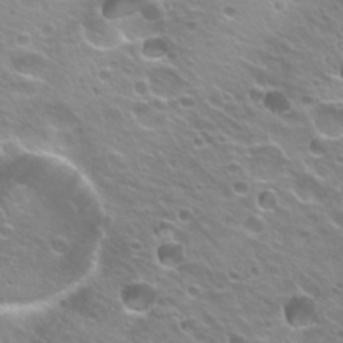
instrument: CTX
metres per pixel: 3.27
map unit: Hto
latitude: 22.6490
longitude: -32.4979
